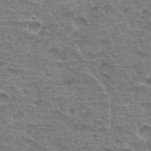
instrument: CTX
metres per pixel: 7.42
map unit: Hto
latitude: 33.6694
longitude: -44.9325
